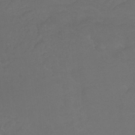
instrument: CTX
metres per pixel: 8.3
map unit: lHb
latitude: -31.2754
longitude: 64.2551
